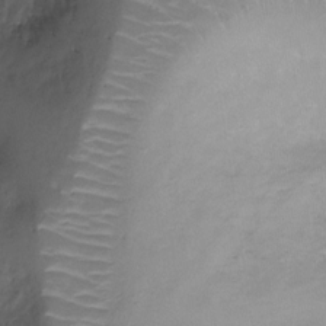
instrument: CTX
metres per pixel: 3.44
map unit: Ht
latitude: -9.5210
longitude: -20.1200
